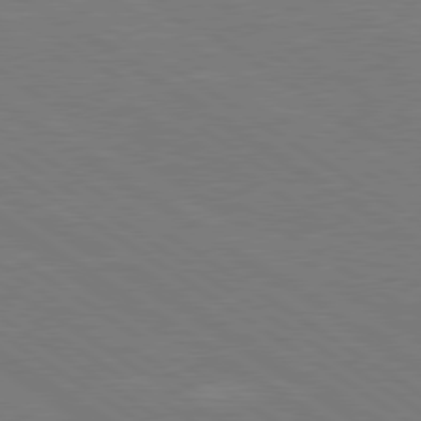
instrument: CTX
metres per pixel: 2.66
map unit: Hpe
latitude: 79.3671
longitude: -125.8772
